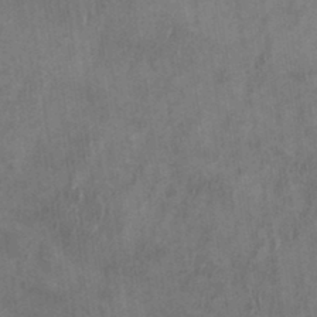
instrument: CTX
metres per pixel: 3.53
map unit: eHh
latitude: 34.0444
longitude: -133.4993
